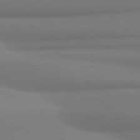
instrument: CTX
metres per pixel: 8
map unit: lApd
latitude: 81.4804
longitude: 176.8786
